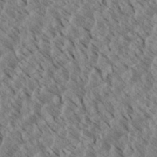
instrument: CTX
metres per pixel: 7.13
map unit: eHh
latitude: 34.7057
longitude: -139.7450
